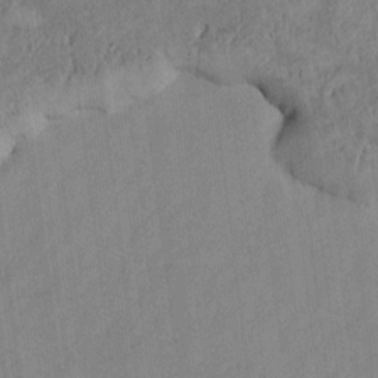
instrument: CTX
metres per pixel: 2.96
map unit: Htu
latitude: 2.5168
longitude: 148.6897
